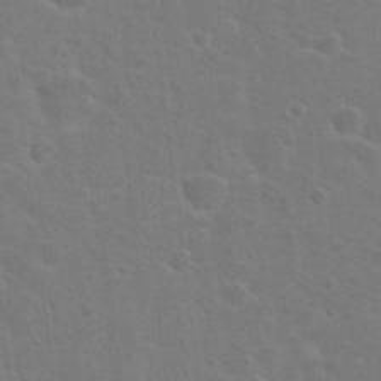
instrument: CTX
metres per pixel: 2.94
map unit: Hto
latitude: 23.0647
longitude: -47.6883
